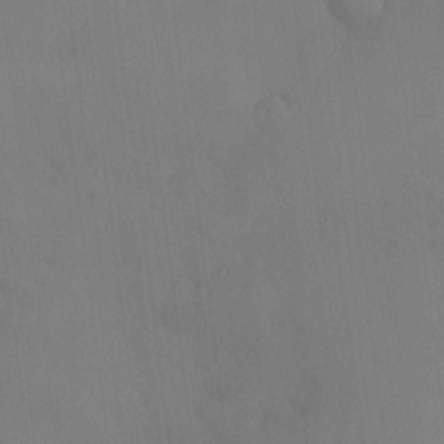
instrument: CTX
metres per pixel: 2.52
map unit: HNhu
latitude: 6.4034
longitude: 0.6141
